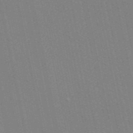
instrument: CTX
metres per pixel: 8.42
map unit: ANa
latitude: 48.8569
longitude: -77.3481
